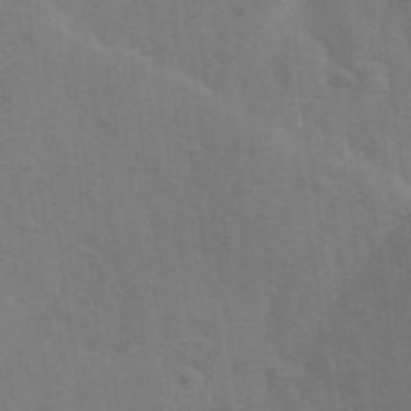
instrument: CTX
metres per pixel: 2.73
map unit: Ave
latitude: 0.1955
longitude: -113.1592
